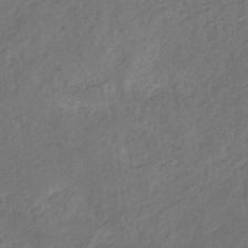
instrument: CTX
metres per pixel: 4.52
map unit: eHb
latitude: -30.7652
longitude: 70.2551
